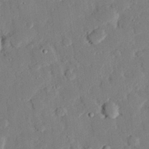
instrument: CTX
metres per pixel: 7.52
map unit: eHh
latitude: 28.7624
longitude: -81.1592
